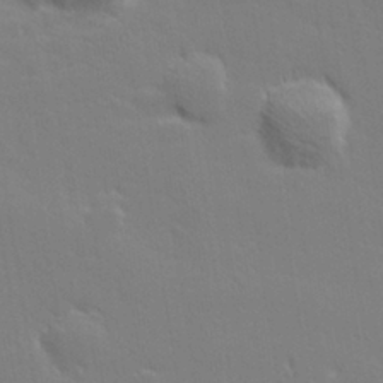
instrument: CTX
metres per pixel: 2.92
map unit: lHvf
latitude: 26.9325
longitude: 143.0864
